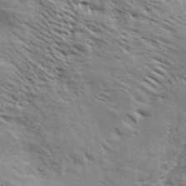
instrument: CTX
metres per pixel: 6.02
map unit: ANa
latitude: 45.8772
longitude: -84.3656
